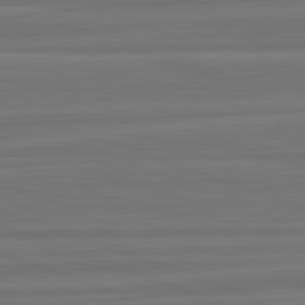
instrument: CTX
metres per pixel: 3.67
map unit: lApd
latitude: 82.5167
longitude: -174.9703
